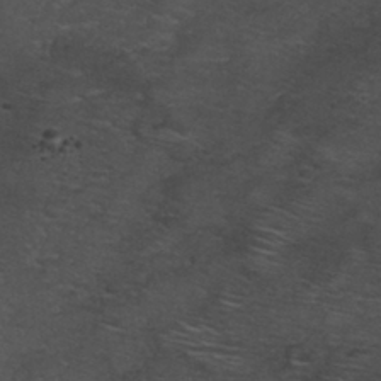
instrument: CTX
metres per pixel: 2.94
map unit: Nhu
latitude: 28.9325
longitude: -50.1200
